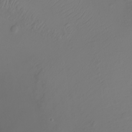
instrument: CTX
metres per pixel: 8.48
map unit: Nhu
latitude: -8.5763
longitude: -93.2726
